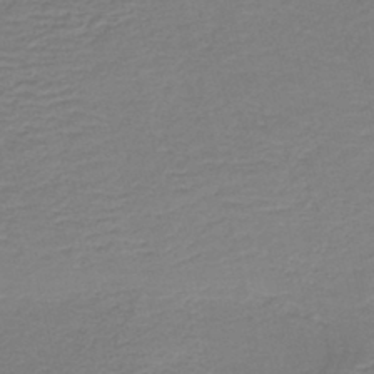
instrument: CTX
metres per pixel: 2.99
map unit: HNb
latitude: -41.6911
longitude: 50.3684
